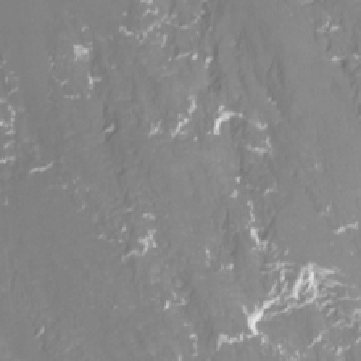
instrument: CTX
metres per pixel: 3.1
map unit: Htu
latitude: -13.3321
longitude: -47.4994
